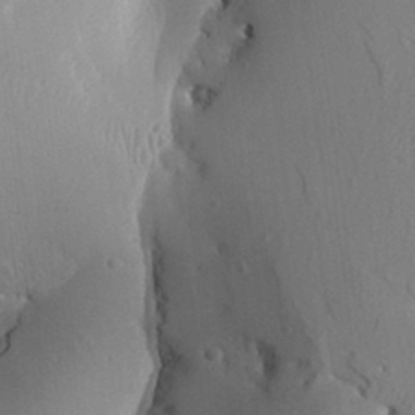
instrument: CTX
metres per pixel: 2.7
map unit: Aa
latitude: 30.8758
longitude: -141.3481
